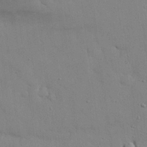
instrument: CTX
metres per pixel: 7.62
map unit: eHh
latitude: 27.8017
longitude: -75.3860
